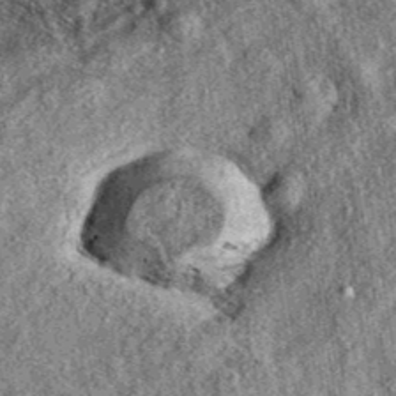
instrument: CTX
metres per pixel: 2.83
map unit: eAb
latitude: 39.0080
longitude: 109.0108
